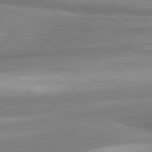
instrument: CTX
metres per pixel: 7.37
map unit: lApd
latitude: 80.8569
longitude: -175.6505
